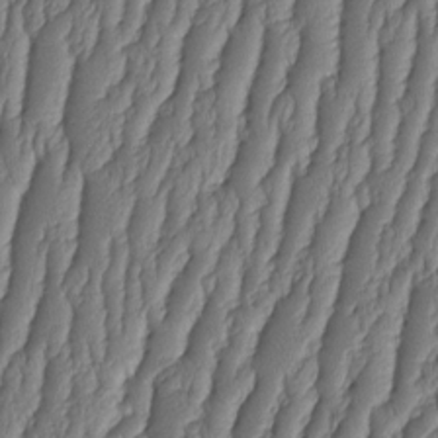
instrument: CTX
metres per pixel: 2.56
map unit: HNhu
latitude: -2.4251
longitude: 13.7100
